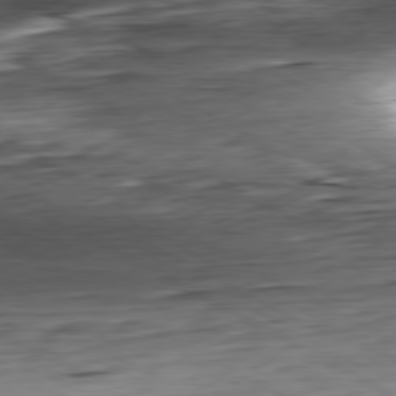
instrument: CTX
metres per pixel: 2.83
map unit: Hpe
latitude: -80.6519
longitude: 21.1809
